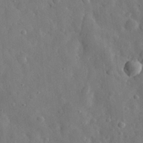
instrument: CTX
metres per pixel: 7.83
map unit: eHh
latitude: 29.4426
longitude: -77.8016
